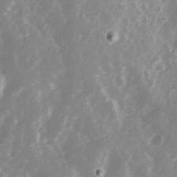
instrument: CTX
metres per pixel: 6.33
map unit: Ave
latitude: 13.2726
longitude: -103.3859
